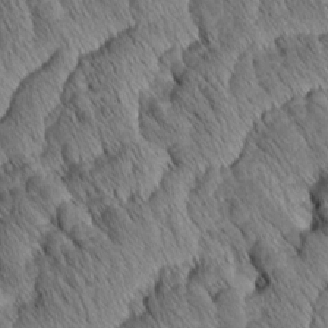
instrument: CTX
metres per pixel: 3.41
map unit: Aa
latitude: 6.5168
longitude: -130.5357
